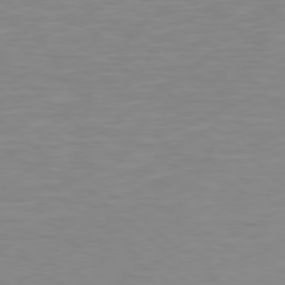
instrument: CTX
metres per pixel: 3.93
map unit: Hpe
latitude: 78.4223
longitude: -168.8191
